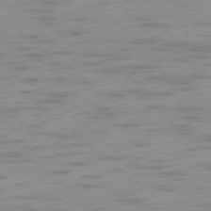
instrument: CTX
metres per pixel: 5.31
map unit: Ap
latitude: -78.3495
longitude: -63.6316
